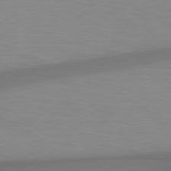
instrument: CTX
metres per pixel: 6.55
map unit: Hpe
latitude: 78.6113
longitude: -142.4979
